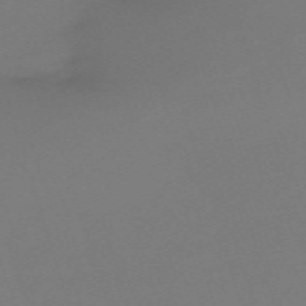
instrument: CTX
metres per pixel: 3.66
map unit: eHh
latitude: -62.8408
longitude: 51.4076
